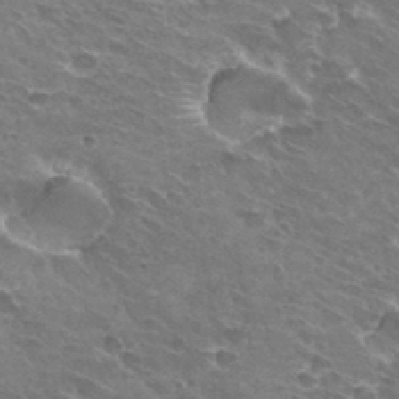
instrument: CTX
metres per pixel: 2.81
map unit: Hto
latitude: 31.8395
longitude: -42.4601
